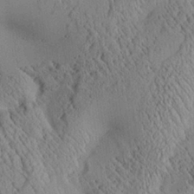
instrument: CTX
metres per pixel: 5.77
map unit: Aa
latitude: 25.1025
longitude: -133.9717
